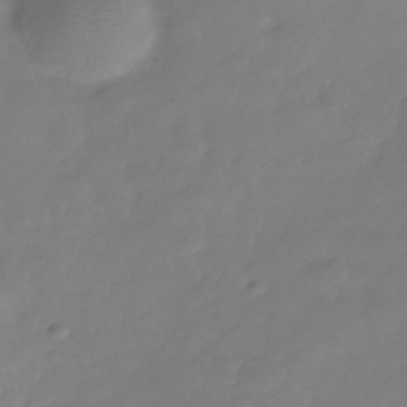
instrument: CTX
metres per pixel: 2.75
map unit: Hve
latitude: -31.3698
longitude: 92.2362
